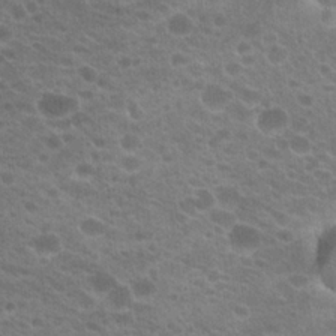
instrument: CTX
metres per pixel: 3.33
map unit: Hto
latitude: 22.6490
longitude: -37.8017
